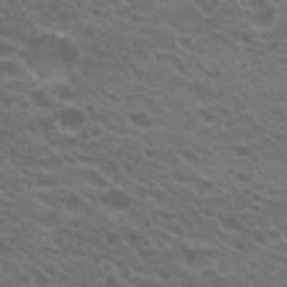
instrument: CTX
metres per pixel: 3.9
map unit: Hto
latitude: 22.6679
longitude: -37.9339
